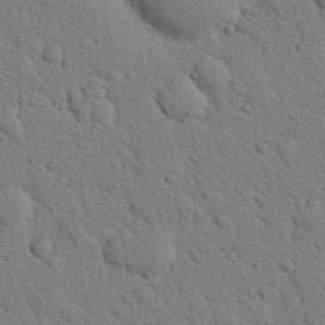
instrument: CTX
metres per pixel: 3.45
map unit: Nhu
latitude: 22.4979
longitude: -76.9702
